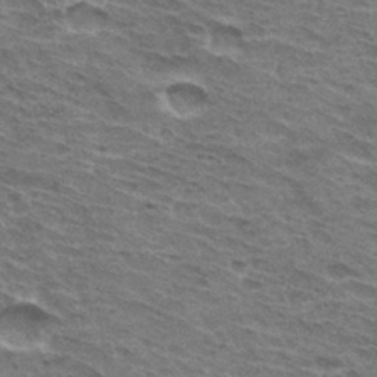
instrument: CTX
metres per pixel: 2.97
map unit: Hto
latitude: 32.7246
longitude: -44.9513
